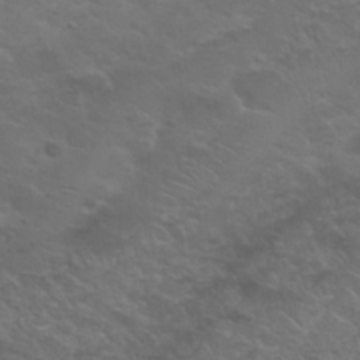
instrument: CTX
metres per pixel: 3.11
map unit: Nhu
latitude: 29.9528
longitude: -50.4223
